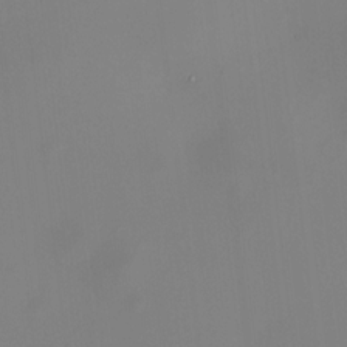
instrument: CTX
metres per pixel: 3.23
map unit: HNhu
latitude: 10.2901
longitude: 11.6722
